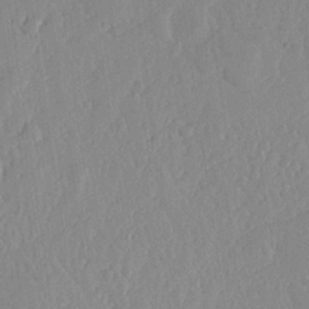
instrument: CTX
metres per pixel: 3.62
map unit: lHvf
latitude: 18.7246
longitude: -115.5938
